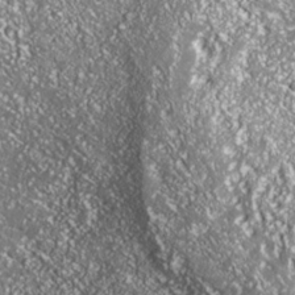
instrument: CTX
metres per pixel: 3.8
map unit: Nhe
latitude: -35.9556
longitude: -91.5938
